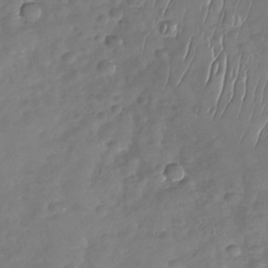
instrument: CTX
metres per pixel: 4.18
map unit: Nhu
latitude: -30.0850
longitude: -61.0458
